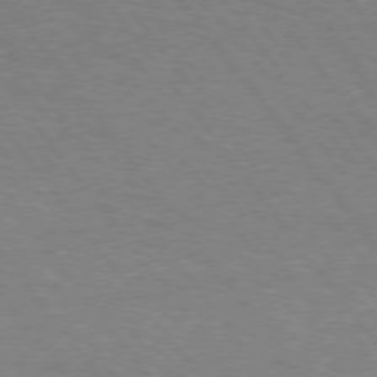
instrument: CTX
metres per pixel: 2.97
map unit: Hpe
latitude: 74.9514
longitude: -151.0647
